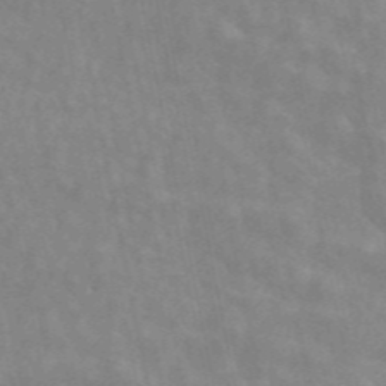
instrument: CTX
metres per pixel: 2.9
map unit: ANa
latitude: 46.1767
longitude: 25.5399
